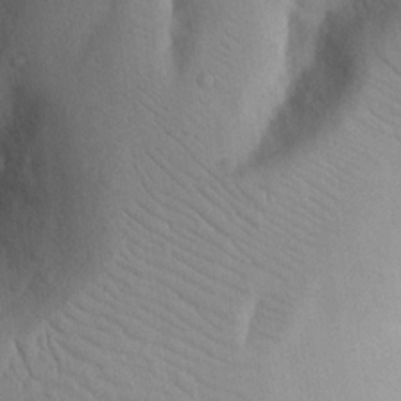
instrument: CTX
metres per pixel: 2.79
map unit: Nhu
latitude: 19.9906
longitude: -73.9339
